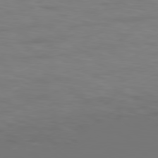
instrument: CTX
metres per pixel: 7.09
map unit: Hpe
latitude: 78.4601
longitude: 174.7085
